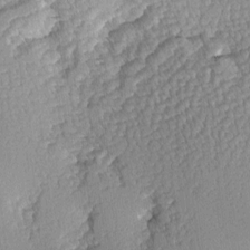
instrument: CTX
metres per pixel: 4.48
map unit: Hve
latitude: 3.2159
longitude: -121.4049
